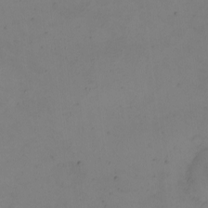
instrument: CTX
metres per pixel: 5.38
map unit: eHh
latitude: -2.5195
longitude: -73.9339
